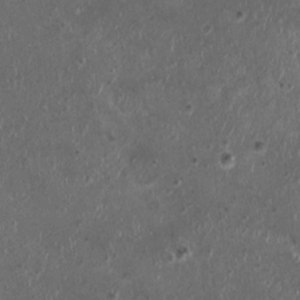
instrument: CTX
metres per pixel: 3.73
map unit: HNhu
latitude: 0.2900
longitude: 2.0472
